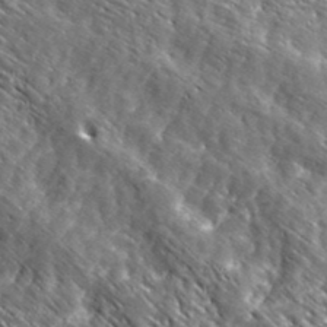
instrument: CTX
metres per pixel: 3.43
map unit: ANa
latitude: 41.3670
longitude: -87.1403
